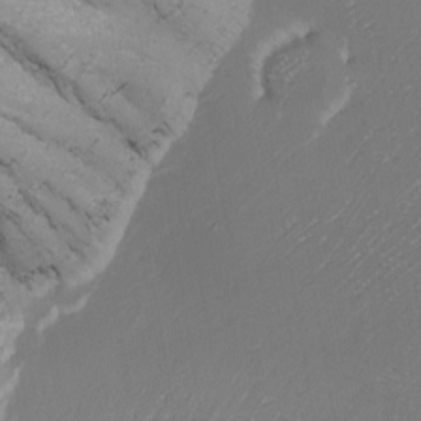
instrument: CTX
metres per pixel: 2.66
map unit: Nhu
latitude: -7.8044
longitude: -90.6113
